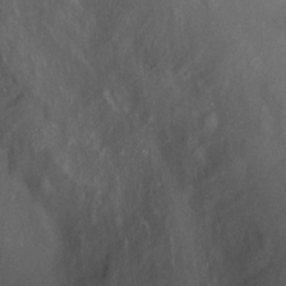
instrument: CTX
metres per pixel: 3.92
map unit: Ht
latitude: 0.5545
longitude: -36.8947
